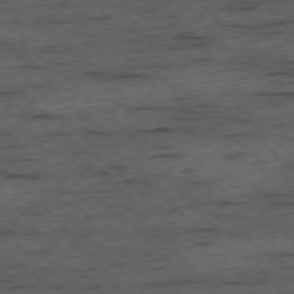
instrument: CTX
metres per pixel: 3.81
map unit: Ap
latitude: -76.1228
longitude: -91.2726
